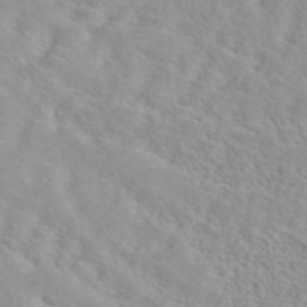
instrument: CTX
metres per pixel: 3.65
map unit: ANa
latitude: 40.5167
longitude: 28.7463
